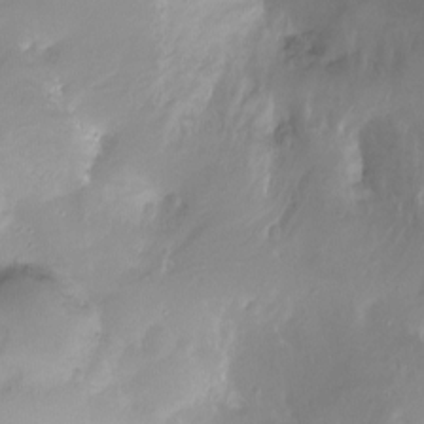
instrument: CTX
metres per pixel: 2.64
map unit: Ht
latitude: -16.3873
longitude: -44.4790
